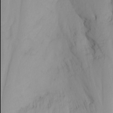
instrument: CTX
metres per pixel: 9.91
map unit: Nhu
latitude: -4.6140
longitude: -81.9906
